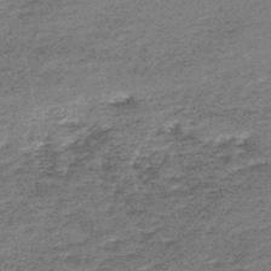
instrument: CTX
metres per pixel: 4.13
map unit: HNb
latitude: -48.0283
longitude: 56.4440
